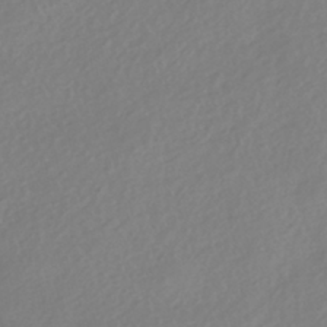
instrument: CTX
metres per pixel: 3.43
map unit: HNhu
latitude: -41.6344
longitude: 93.3699
